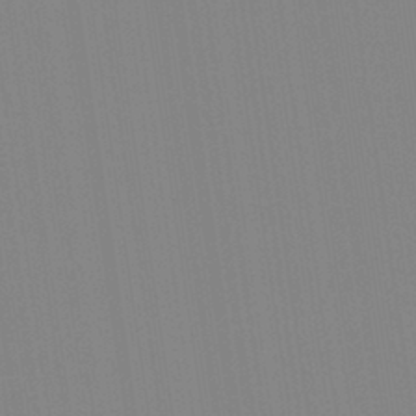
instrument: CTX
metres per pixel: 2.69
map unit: Aa
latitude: 32.8947
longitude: -142.8002
